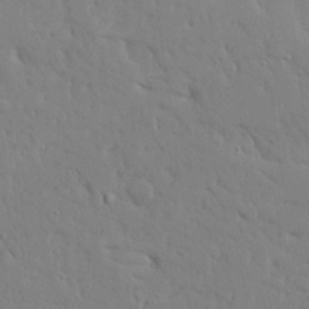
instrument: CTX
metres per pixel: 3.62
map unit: Ave
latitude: 16.9703
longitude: -140.8758
